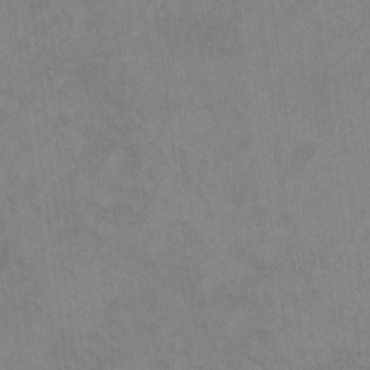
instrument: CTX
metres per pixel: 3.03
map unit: eHh
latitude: -8.5196
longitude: -67.5560
